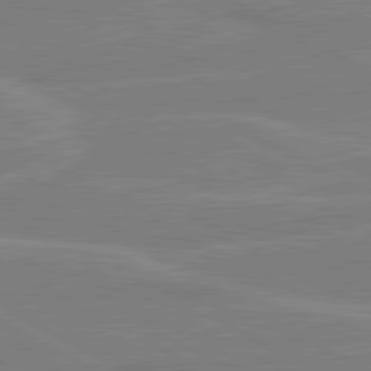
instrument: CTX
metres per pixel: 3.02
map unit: lApd
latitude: 80.5924
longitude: 121.7099
